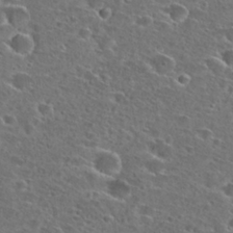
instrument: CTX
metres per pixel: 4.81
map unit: Hto
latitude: 26.7813
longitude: -46.5357
